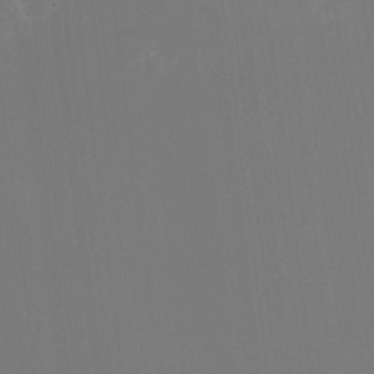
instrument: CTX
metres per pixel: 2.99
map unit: HNhu
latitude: -1.9556
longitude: -5.9528
